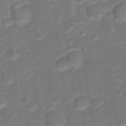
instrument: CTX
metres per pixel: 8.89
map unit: Hto
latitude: 15.4616
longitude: -39.6316
